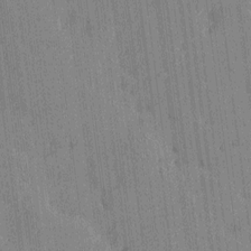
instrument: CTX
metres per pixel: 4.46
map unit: Htu
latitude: -7.7666
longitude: 176.4818
